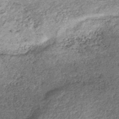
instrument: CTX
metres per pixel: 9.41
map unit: lHb
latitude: -36.6896
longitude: 66.1417
